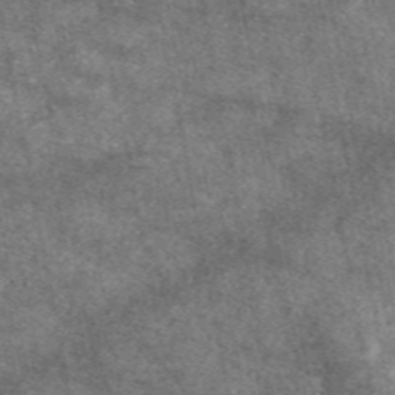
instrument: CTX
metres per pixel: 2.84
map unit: eAb
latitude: 47.6316
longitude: 121.9745
